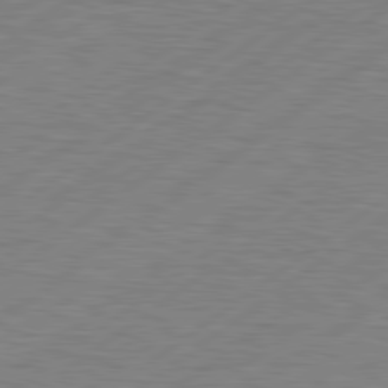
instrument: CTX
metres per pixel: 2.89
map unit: Hpe
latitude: 79.3293
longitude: -120.4034
